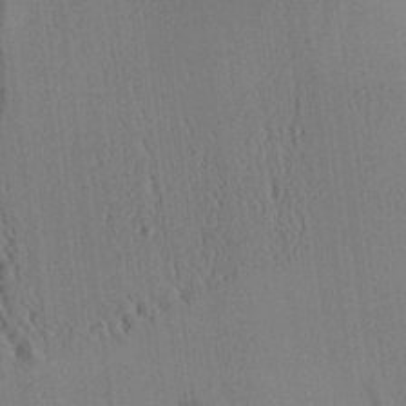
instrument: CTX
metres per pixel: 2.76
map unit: Aa
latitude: 25.4048
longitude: -134.8191
